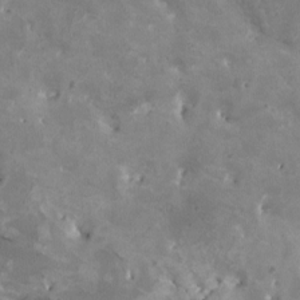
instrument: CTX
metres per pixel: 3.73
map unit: HNhu
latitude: 2.9891
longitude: -4.0255
